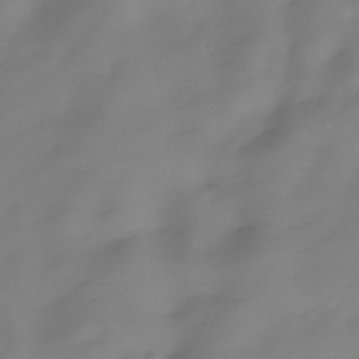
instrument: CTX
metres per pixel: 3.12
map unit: Hve
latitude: -31.3132
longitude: 89.8989
